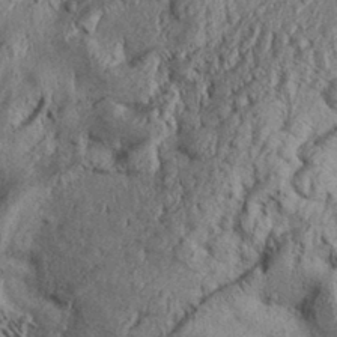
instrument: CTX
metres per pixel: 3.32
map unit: Aa
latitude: 31.3104
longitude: -136.5735
